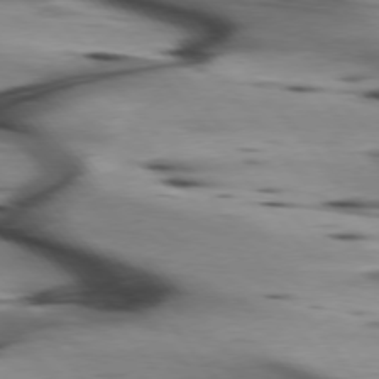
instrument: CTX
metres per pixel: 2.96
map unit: lApd
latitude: 75.5371
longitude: -65.4993
